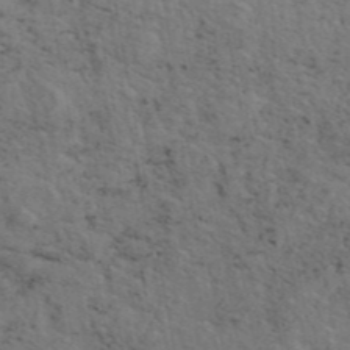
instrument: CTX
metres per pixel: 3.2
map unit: eAb
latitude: 44.8569
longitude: 113.3132
